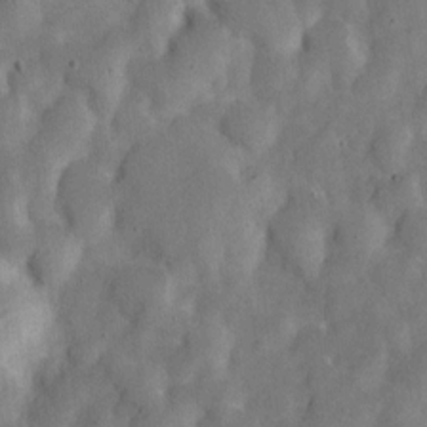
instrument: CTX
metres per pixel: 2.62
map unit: Nve
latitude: -25.3132
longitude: 107.2754
